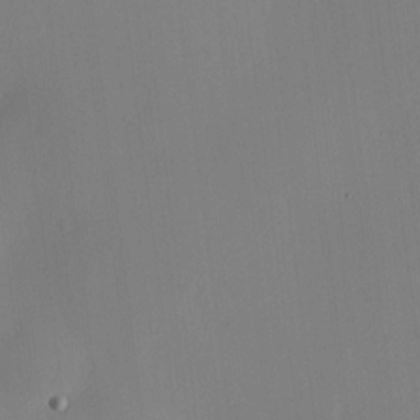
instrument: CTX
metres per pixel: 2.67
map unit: HNhu
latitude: 9.2348
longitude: 15.4077
